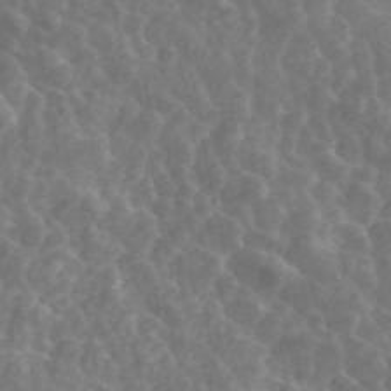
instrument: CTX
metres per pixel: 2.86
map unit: ANa
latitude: 45.9150
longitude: 23.1620
